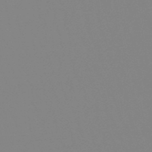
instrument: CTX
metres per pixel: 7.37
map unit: eHb
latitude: -50.3306
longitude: 73.5777
